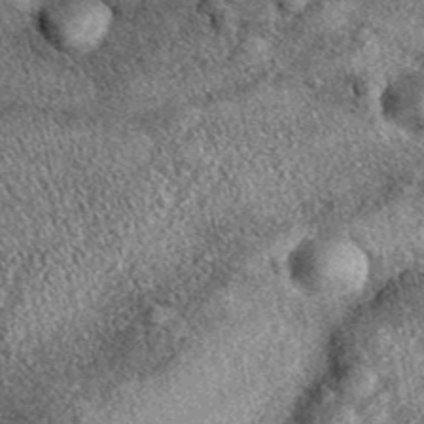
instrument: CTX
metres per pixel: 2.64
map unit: eAb
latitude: 39.4048
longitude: 109.5021
